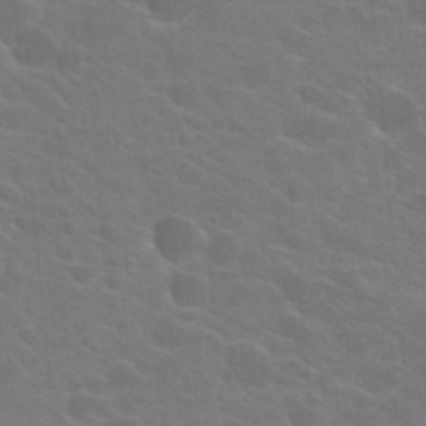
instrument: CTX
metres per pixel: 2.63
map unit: Hto
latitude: 23.1025
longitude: -36.7813
